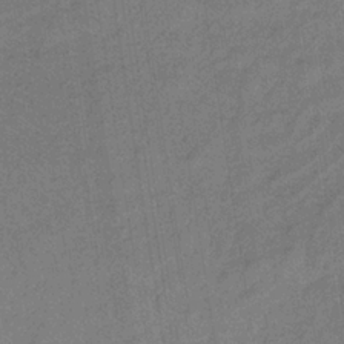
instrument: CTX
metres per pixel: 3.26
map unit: lHb
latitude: -33.2943
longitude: 67.0297
